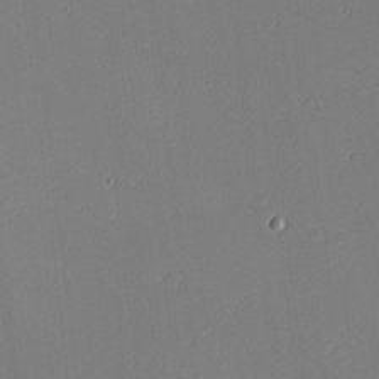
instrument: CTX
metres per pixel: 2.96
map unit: Nhu
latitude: -4.5007
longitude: -82.5545
